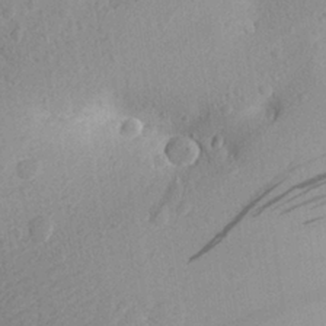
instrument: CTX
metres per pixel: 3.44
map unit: Aa
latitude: 27.1025
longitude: -142.6680
